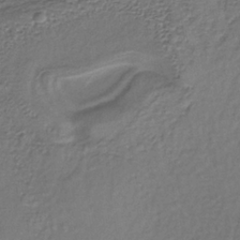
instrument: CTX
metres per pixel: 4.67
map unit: lHb
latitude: -34.7841
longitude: 63.1809
